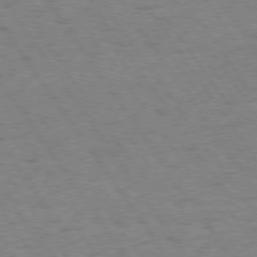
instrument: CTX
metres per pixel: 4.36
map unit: Hpe
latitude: 73.9151
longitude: -140.8758
